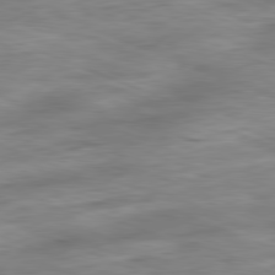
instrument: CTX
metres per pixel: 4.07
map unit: Ap
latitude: -81.9178
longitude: -82.3278
